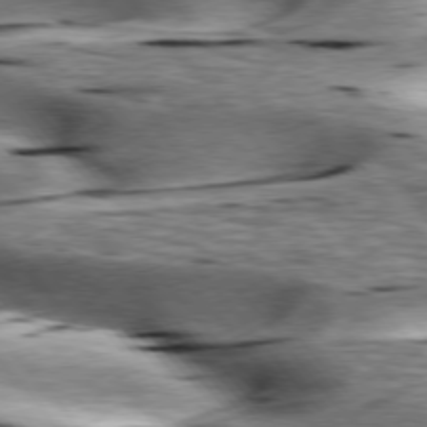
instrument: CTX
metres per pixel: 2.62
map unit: lApd
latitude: 76.5168
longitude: -61.2915
